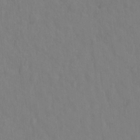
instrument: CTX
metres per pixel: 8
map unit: Hto
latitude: -1.7478
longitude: -33.8394
